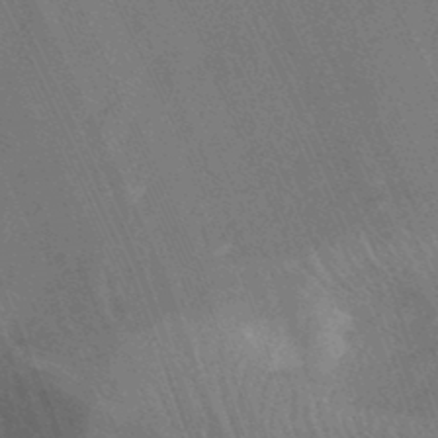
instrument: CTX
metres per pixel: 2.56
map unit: Ht
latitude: -11.0487
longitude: -22.3278
